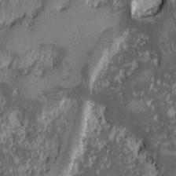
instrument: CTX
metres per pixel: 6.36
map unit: Ave
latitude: -9.4076
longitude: -116.5735
